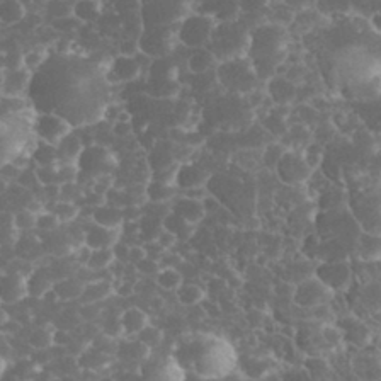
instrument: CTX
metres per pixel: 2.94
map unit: eHh
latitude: 33.1214
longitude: -63.6505
